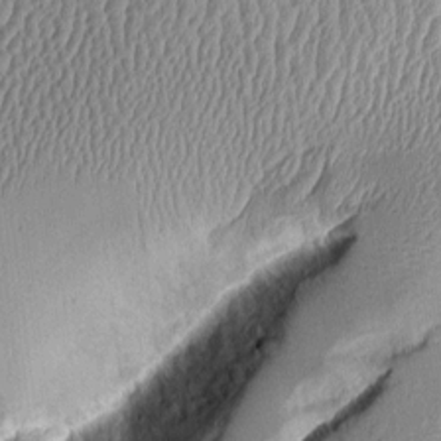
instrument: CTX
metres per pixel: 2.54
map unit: Aa
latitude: 9.7450
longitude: -129.0080
